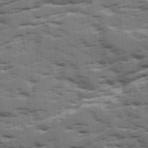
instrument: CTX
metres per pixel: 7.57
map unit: Ave
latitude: 18.3278
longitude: -129.7827
